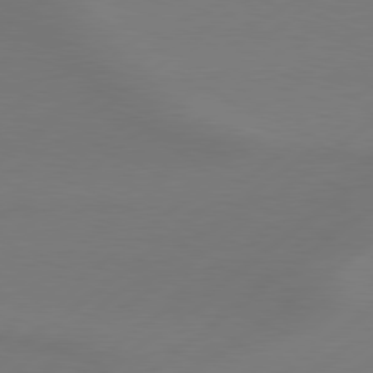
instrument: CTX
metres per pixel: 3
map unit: Hpe
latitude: 79.0081
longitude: -131.7072
